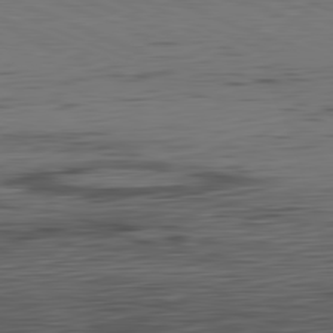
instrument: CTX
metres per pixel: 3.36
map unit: Hpe
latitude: -81.9178
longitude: 16.4062
